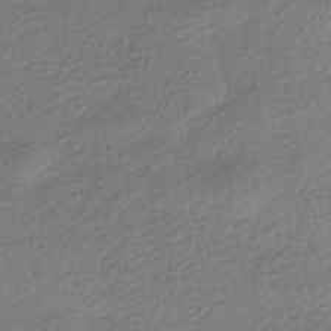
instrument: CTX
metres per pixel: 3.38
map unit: HNhu
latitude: -41.6344
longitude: 96.5196
